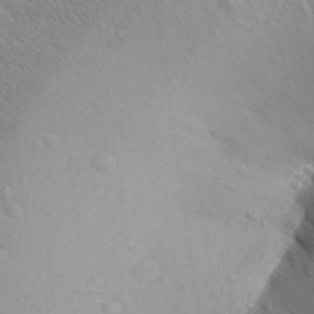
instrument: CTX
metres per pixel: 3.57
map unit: Aa
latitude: 26.9514
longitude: -148.4034
